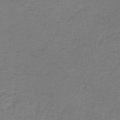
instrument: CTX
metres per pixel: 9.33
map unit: HNb
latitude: -36.4251
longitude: 53.9556
